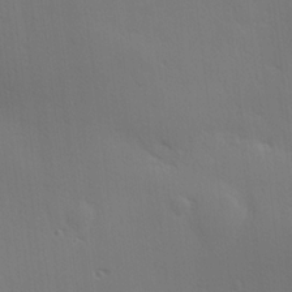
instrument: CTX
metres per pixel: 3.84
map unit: Hve
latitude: 19.0080
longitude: 150.6707
